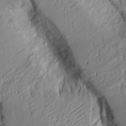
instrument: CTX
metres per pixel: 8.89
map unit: Aa
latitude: 9.3482
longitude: -127.9339
